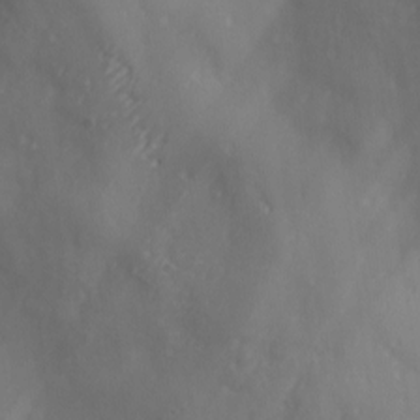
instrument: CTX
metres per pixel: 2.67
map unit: Ave
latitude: 1.8016
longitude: -113.0458
